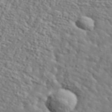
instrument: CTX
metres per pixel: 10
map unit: lHvf
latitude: 36.8758
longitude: -87.1403
